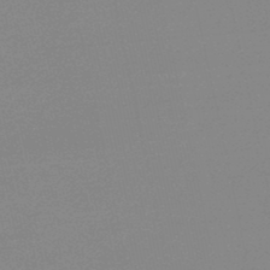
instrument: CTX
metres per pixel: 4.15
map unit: lHb
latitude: -48.1606
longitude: 64.9353
